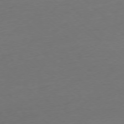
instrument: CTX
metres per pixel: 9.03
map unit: Ap
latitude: -77.4643
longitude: -70.0822
